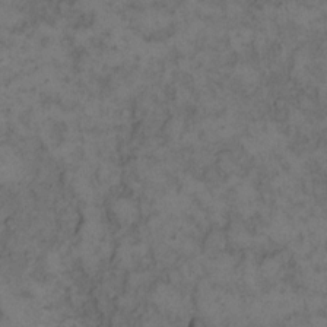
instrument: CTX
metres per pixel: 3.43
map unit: eHh
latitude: 12.0255
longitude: -63.6505
